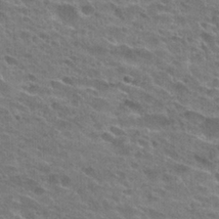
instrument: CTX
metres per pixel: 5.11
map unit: Hto
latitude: 26.0255
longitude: -43.7261
